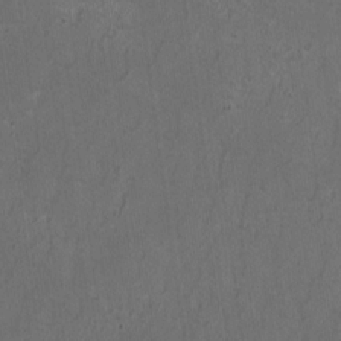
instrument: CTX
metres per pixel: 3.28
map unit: HNhu
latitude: 0.8191
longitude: -0.8002
